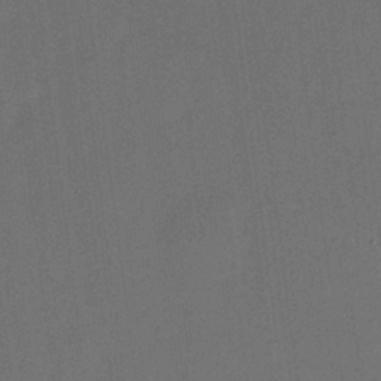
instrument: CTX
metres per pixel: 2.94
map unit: eHh
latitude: 18.8569
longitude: -68.9514
